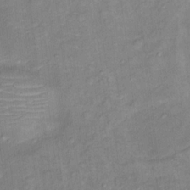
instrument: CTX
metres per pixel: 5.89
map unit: Ht
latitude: 13.6127
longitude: -40.1766
